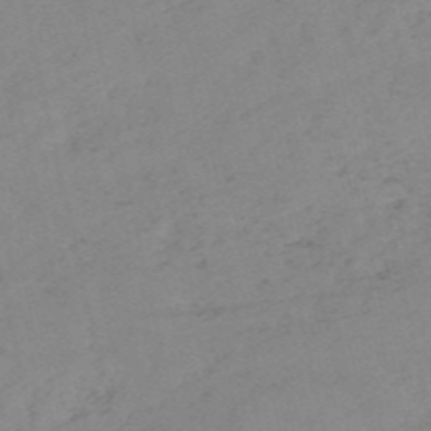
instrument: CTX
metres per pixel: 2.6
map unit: HNb
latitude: -54.1039
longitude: -42.0633
